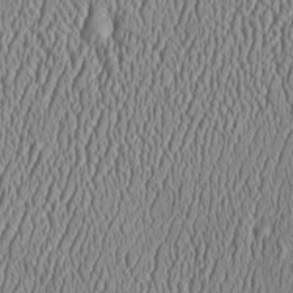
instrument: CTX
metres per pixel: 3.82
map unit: Htu
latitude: -6.8219
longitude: 157.2187
